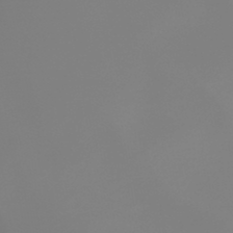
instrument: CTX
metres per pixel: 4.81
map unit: lHb
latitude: -44.9920
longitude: 79.1431
